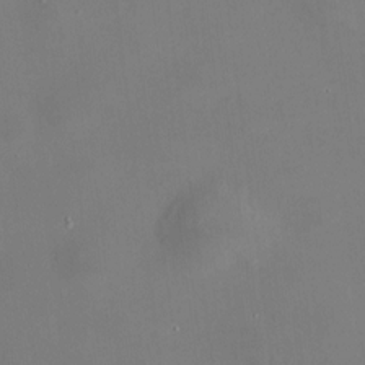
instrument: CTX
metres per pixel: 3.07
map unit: HNhu
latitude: 10.6680
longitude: 11.0864
